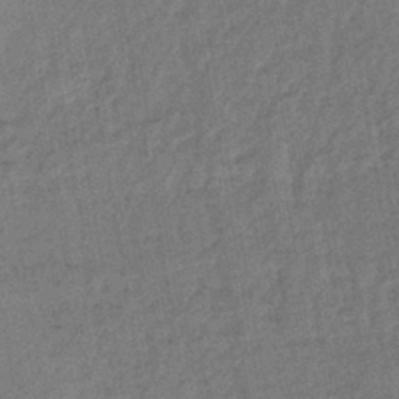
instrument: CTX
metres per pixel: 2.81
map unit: lHb
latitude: -42.7085
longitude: 60.8030
